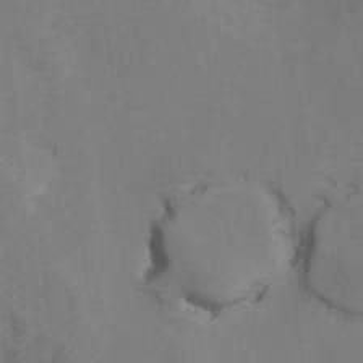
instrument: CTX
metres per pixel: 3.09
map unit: Nhu
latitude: 13.0648
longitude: -29.3481
